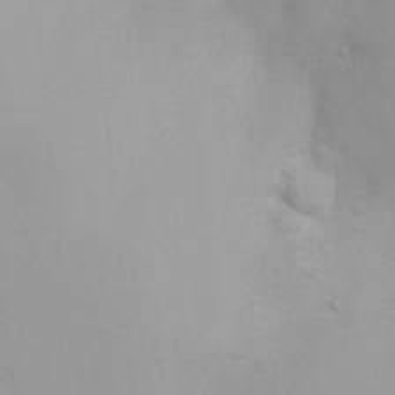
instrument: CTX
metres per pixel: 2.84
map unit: Ht
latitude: 3.6316
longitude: -22.7246
